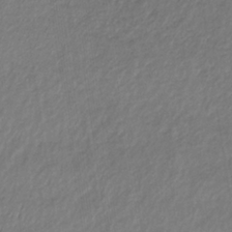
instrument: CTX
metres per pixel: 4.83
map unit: lHb
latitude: -36.0850
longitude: 71.3321
